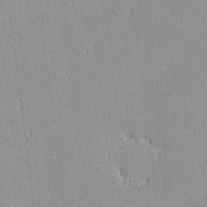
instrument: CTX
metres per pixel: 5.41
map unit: lHvf
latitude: -12.4629
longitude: -105.0459
